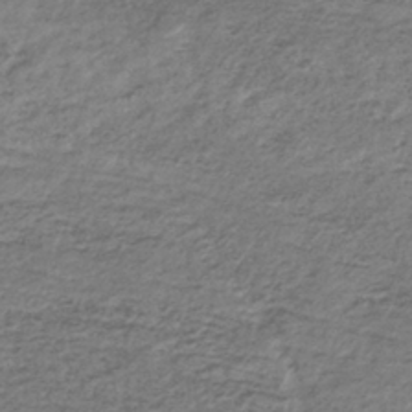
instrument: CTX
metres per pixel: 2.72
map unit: lHb
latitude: -36.9541
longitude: 68.3495
